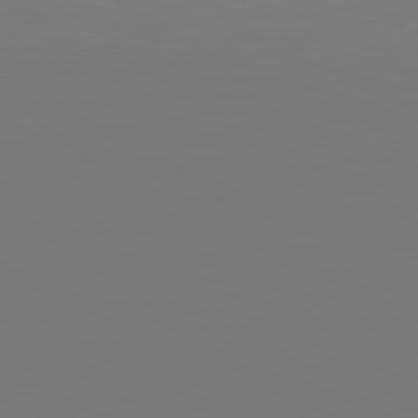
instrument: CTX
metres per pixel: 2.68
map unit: Hpe
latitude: 78.5546
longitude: -139.4048
